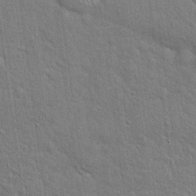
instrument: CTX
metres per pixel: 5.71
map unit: Hto
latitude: 19.3670
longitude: -52.0633
